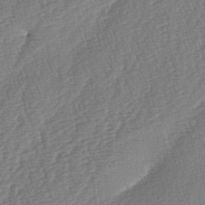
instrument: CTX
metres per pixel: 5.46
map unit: lAa
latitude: -3.0864
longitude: -128.8758
